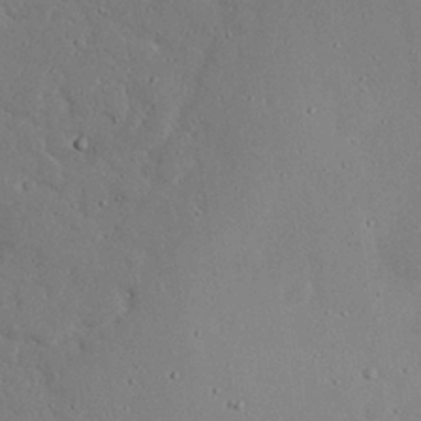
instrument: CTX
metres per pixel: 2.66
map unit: Nhu
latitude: 24.7624
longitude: -72.6680
